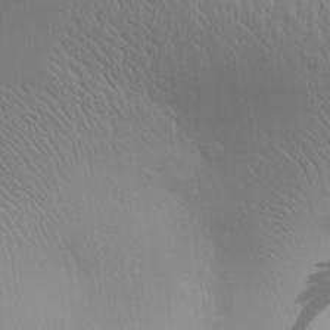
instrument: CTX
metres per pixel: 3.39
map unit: Aa
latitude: 24.6490
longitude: -136.4034
